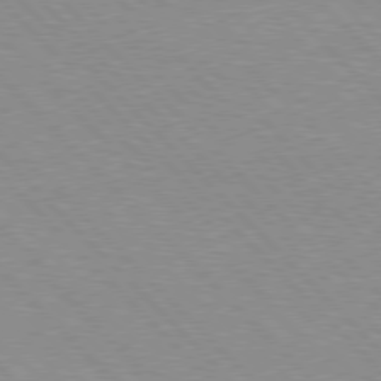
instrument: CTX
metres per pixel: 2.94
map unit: Hpe
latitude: 77.0269
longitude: -152.9136
